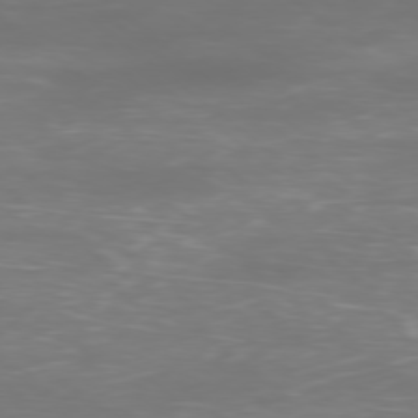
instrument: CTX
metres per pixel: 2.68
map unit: Ap
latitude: -78.3306
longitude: -94.5168
